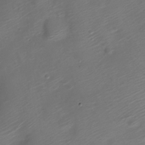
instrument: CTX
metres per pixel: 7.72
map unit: Nve
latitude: -20.8219
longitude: 106.4629
